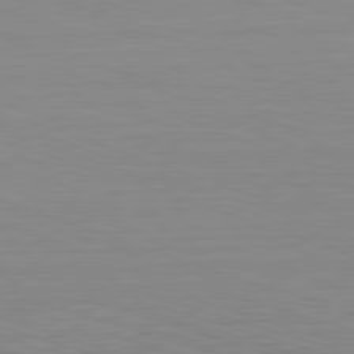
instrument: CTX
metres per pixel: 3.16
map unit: Hpe
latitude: -82.8030
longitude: 7.4454
